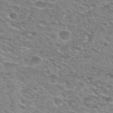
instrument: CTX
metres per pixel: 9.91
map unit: Nhu
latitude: 29.1781
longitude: -48.8380
